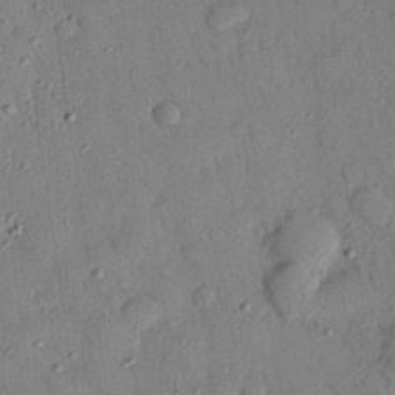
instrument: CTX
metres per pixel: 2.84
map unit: eHh
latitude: 26.3656
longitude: -75.9906
